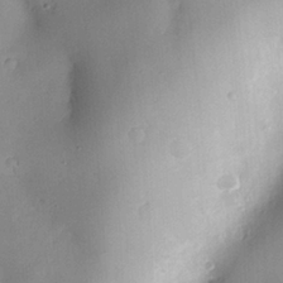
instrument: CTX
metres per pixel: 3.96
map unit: Nve
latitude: -7.8422
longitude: 174.4440
